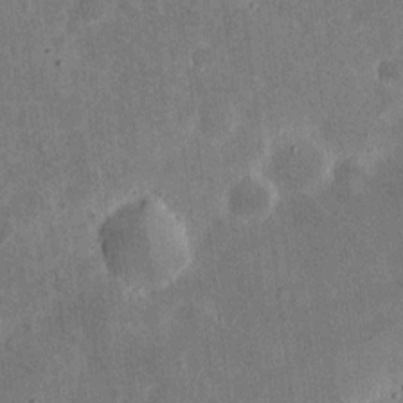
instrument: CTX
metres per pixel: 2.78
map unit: eHh
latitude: 4.8191
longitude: -71.8772
